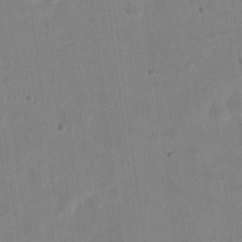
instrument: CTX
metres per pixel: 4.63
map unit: eHh
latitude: 20.9325
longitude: -69.8583
